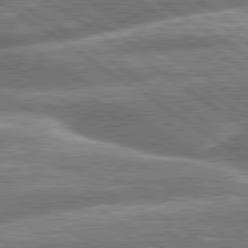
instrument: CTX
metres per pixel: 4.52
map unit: lApd
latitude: 79.8961
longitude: -159.3293
